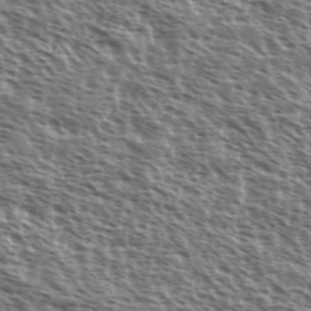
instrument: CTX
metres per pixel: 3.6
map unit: Ave
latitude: 37.8584
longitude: -111.4993
